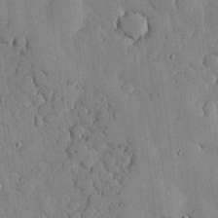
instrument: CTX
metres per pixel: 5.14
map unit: lHvf
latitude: 18.2144
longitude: -112.7813
